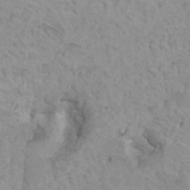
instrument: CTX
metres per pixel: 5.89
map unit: HNhu
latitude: 6.4790
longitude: -1.6694
